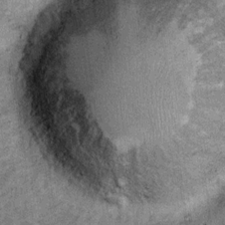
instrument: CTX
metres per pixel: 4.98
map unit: Ht
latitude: 9.0647
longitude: -38.5546
